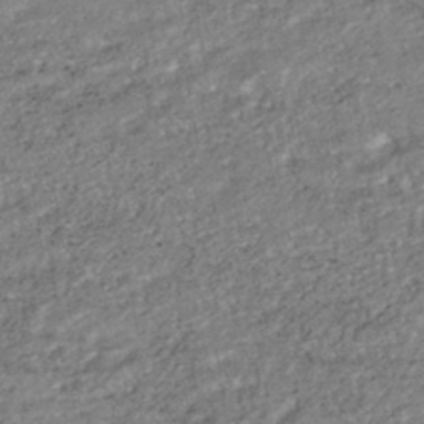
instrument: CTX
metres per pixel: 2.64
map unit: HNhu
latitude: -44.4629
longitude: 103.9556
